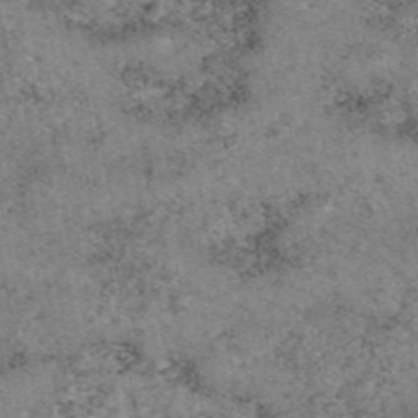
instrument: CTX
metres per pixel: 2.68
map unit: eAb
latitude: 46.9325
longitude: 118.2928
